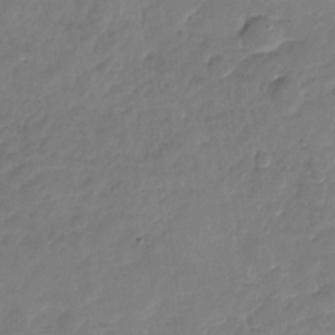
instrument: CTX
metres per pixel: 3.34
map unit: Nhu
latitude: -17.4644
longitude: -57.5371
